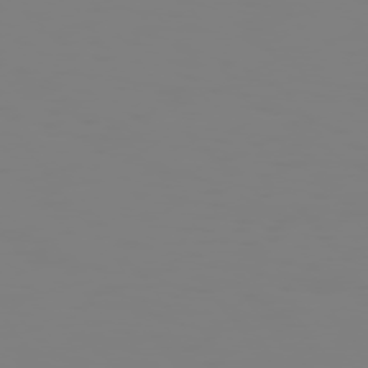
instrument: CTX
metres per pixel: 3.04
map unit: Hpe
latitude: 74.1956
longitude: -126.9703
